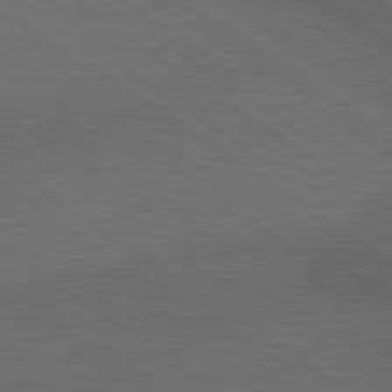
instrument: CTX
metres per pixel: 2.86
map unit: lApd
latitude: 79.6316
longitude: -177.6694
